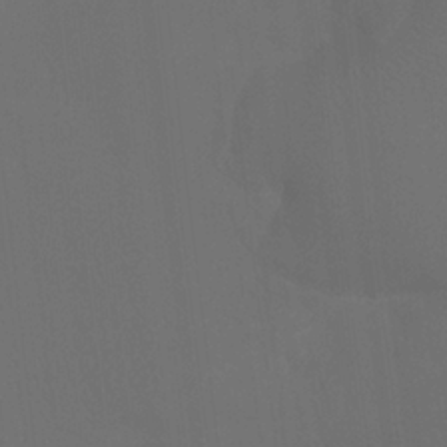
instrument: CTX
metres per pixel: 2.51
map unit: Htu
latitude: -13.1620
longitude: -47.9906
